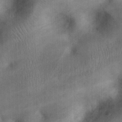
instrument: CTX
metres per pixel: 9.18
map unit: eHh
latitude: 25.4804
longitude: -65.2159
